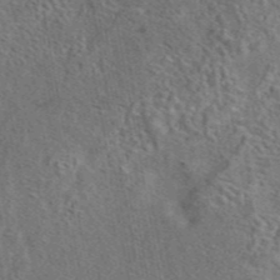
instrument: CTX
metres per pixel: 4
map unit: eAb
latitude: 43.6127
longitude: 110.0472
